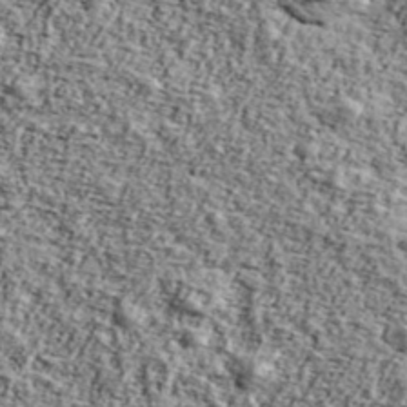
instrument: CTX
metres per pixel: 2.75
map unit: Ave
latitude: 43.2726
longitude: -110.8947
